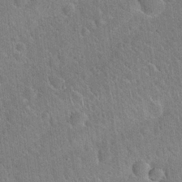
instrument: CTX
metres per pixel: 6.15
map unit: Hto
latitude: 20.4412
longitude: -51.5938
